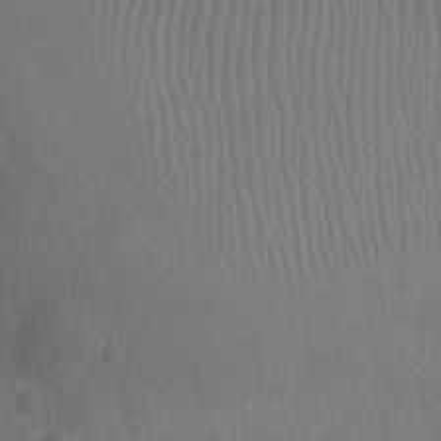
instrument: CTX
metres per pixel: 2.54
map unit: Ht
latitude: -9.8233
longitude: -21.6316
